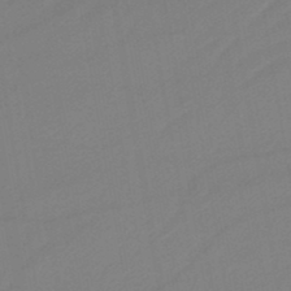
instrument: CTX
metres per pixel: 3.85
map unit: lHb
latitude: -46.4062
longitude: 67.4076
